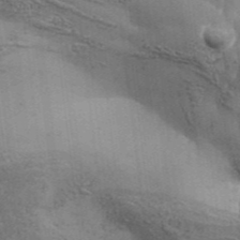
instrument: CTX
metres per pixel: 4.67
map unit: Aa
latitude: 33.8394
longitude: -135.5371
